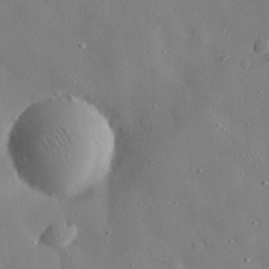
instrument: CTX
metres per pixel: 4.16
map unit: eHh
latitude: 28.9513
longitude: -77.6316
